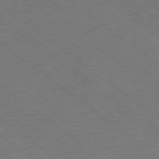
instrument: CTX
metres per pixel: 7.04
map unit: Ap
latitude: -78.7841
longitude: -100.4979
